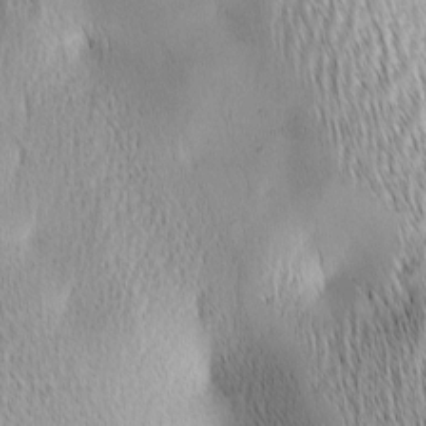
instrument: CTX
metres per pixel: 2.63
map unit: lAa
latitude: -4.5951
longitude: -121.2159
